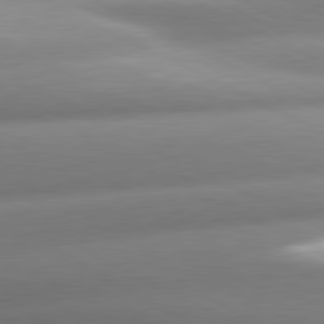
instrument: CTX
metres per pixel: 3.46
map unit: lApd
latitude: 80.7246
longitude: -159.4993
